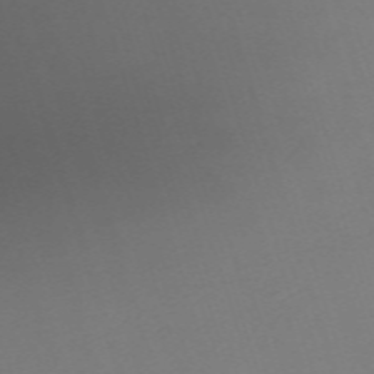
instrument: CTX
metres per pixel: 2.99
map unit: eHh
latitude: -62.2739
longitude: 51.3510
